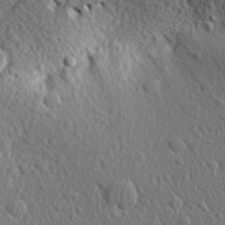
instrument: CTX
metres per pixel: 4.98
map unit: Aa
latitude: 27.8772
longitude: -142.4034
